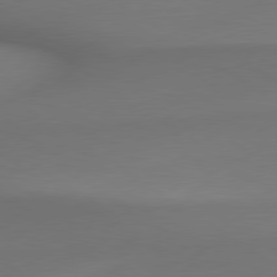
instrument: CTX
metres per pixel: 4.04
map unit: lApd
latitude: 79.5371
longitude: -174.9136
